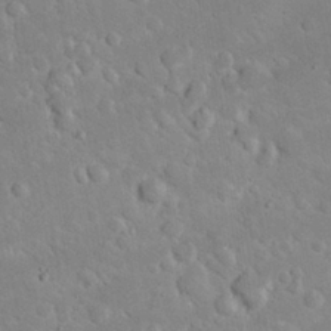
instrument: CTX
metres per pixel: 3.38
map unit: Nhu
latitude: 23.7827
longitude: -71.7827
